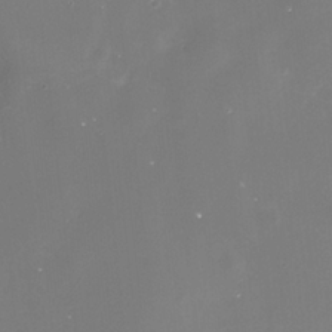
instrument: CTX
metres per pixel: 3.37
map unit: Nhe
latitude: -35.4832
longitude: -91.5371
